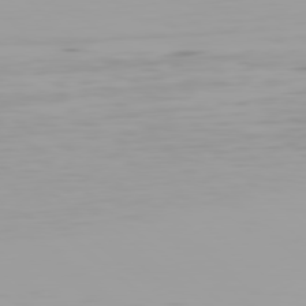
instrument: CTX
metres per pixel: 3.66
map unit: Hpe
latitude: 78.1389
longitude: -137.7639
